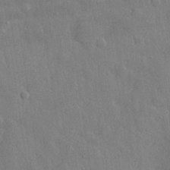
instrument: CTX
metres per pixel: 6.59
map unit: eHh
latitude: 29.2159
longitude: -78.9514
